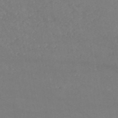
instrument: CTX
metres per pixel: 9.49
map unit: HNb
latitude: -54.2551
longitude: -34.3278
